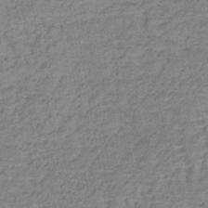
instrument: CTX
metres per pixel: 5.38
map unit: lHb
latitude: -40.1228
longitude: 59.4265
